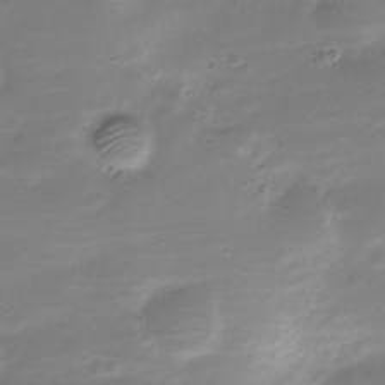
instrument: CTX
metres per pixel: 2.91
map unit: Nve
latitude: -21.6155
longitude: 104.4818
